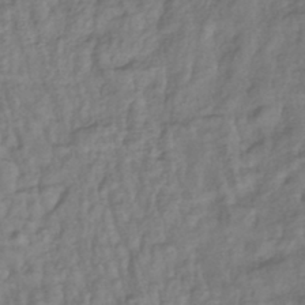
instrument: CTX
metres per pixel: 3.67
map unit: lHb
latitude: -43.0486
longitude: 76.0850
